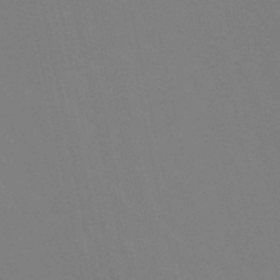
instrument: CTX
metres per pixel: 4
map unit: lHb
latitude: -48.2173
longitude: 75.1998
